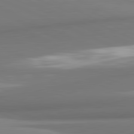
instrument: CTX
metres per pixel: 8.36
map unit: lApd
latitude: 81.9528
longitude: 176.1606
